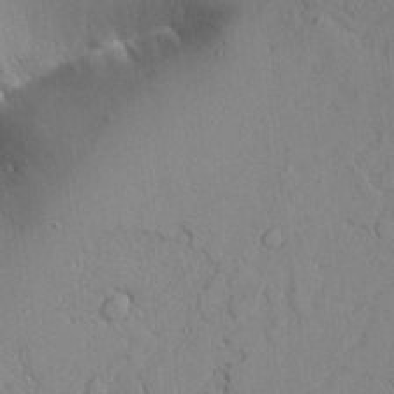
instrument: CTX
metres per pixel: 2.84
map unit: Aa
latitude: 24.4601
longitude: -128.7813
